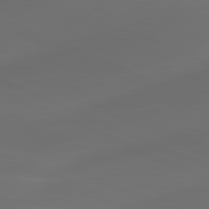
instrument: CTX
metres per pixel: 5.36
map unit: lApd
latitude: 80.8002
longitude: -83.3481
